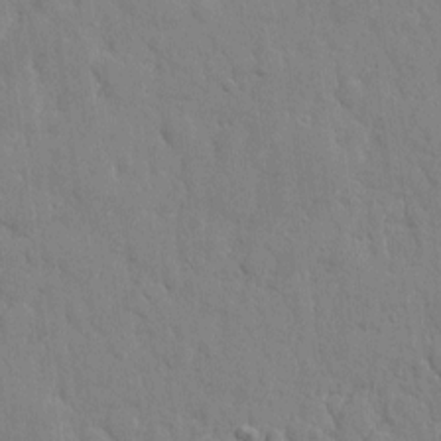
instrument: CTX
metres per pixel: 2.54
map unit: eHh
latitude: 6.4979
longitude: -72.3657
